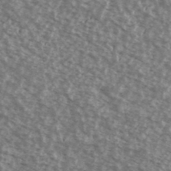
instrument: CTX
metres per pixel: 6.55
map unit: Ave
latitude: 38.8758
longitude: -111.1781
